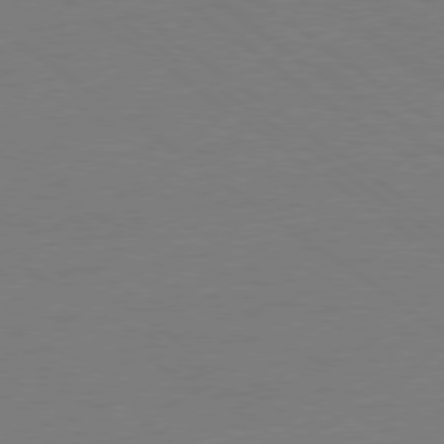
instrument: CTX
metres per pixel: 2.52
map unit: Ap
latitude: -79.4265
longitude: -98.4412
